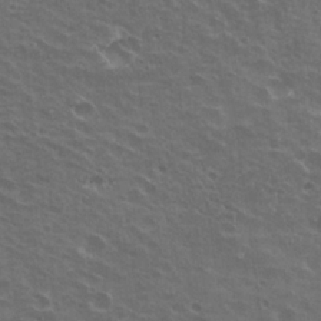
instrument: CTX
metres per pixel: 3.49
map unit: Nhu
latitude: 21.2159
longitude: -31.0459
